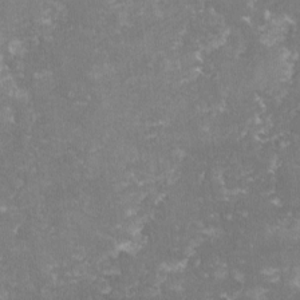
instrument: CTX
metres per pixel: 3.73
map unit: lHvf
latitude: -14.8597
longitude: -99.1403
